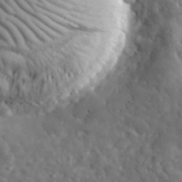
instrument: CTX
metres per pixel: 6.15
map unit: lHvf
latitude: 35.2348
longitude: -86.6301
